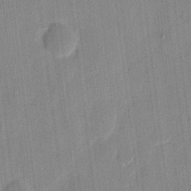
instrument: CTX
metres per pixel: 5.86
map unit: eHh
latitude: 9.1214
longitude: -68.4790
